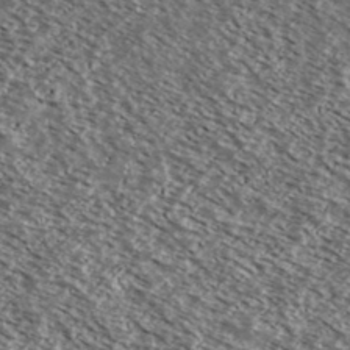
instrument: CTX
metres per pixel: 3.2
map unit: Ave
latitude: 38.0822
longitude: -109.1025
